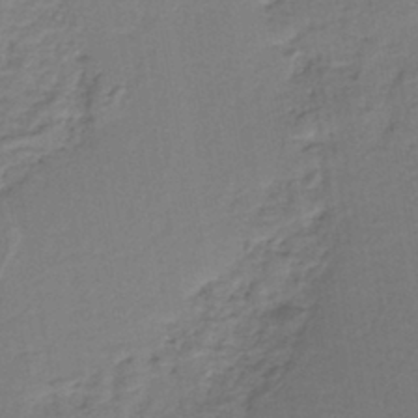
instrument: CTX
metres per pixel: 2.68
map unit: lHb
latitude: -40.5763
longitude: 52.8030
